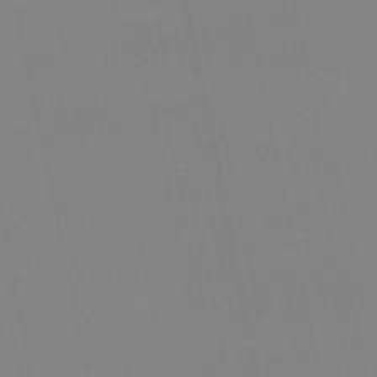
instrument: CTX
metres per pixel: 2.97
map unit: eHb
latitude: -50.2739
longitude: 68.2928
